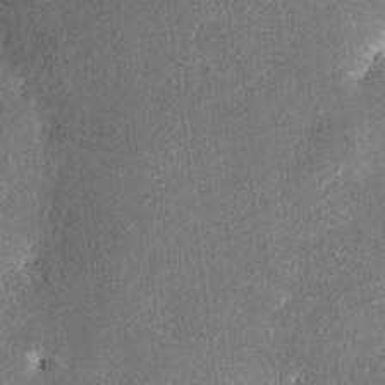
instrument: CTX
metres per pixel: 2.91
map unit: HNhu
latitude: 6.8947
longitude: 5.5399
